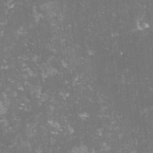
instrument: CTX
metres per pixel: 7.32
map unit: lHvf
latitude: -14.6141
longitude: -98.5167
